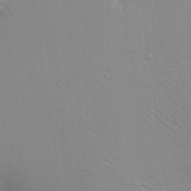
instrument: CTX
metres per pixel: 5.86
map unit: Aa
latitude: 25.9528
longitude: -130.1389
